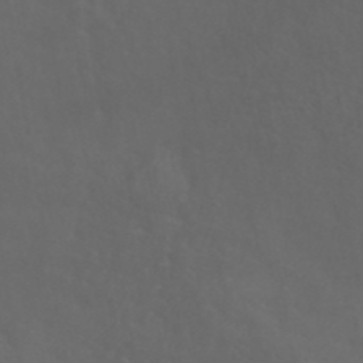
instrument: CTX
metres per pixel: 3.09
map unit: ANa
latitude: 41.4993
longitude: 53.6344
